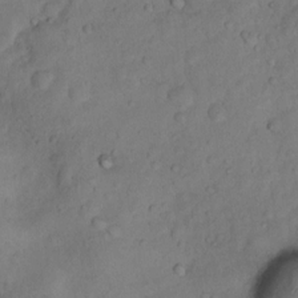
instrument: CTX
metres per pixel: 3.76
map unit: Nhu
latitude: 8.8569
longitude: -22.7246
